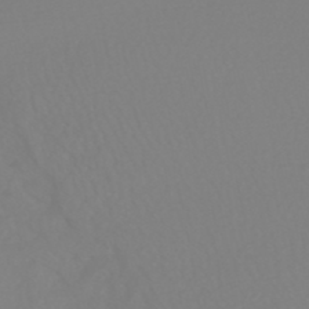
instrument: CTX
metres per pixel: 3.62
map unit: HNhu
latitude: -48.5196
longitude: 101.0486
